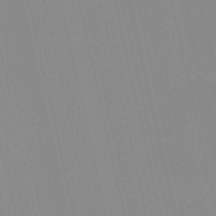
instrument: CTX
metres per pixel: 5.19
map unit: Nve
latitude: -57.4454
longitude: 60.8408
